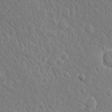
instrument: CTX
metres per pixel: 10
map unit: eHh
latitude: 4.5168
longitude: -69.0459
